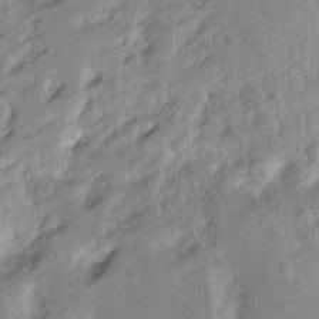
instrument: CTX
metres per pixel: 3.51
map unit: Ht
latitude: -14.6897
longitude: -42.2145
